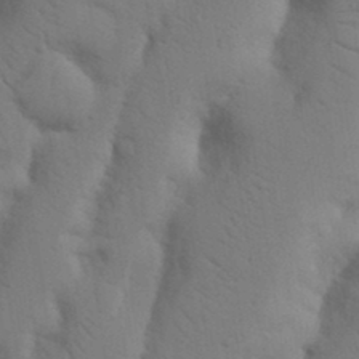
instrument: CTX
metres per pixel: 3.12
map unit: Nhu
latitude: 19.4804
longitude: -76.2900
